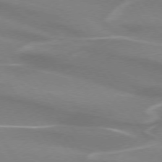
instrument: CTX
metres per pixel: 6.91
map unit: lApd
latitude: 73.9717
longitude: -61.4237
